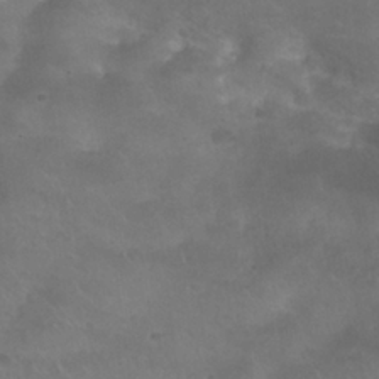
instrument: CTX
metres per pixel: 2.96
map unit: Nhu
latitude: 24.7057
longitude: -53.2159
